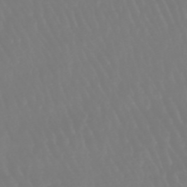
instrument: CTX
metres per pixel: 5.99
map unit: eHb
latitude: -46.6329
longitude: 79.4643
